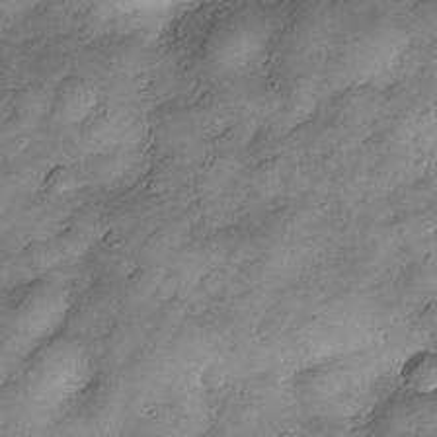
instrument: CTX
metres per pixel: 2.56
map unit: Nve
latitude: -25.5588
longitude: -148.7813
